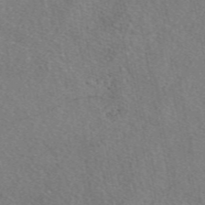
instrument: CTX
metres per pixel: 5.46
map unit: eAb
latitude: 48.2711
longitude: 110.4251
